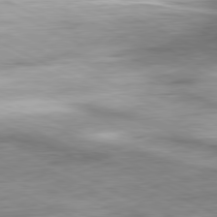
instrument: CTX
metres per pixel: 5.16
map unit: Ap
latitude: -81.0487
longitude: -72.0633
